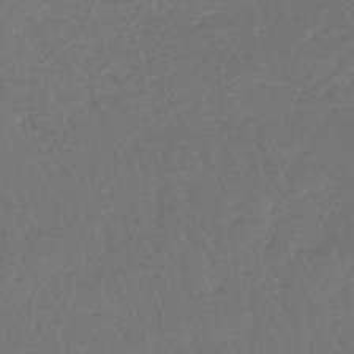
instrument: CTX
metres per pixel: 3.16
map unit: lHb
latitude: -45.5210
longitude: 69.7288
